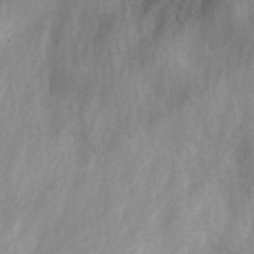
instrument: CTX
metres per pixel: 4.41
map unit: Ave
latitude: 1.8394
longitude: -112.2333
